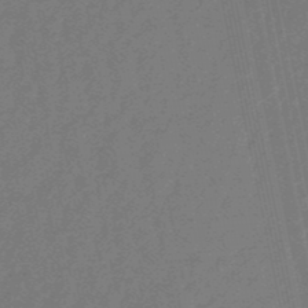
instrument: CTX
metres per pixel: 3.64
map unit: eHb
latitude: -50.8786
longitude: 78.0283
